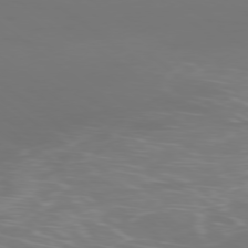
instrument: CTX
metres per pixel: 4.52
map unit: Ap
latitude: -78.8219
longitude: -94.1578
